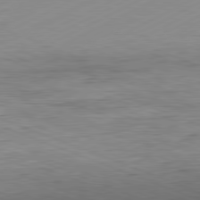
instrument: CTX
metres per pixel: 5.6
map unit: Hpe
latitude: -82.1039
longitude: 12.7463
